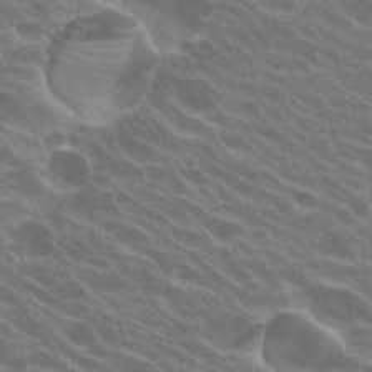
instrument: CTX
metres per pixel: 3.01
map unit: Hto
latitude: 23.6127
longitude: -37.7450
